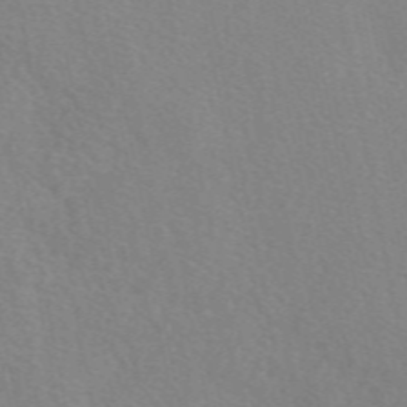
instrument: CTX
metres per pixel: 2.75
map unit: eAb
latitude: 50.0255
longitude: 118.3306
